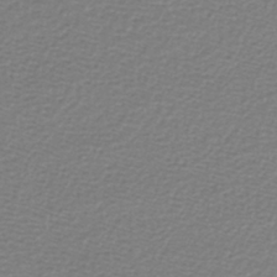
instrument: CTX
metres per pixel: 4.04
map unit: lHb
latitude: -42.0472
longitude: 70.1039
